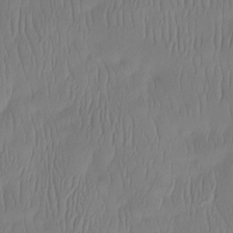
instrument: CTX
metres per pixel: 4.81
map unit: Htu
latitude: -14.3684
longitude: -47.1781
